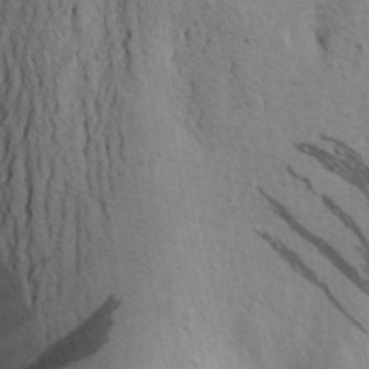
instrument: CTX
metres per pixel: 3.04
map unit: Aa
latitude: 25.7638
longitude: -148.9325
